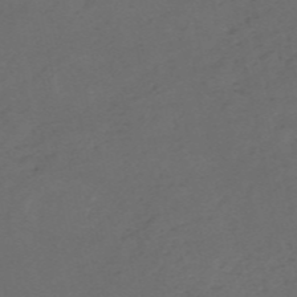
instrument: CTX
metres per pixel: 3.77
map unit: HNb
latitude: -55.3321
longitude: -44.1955
